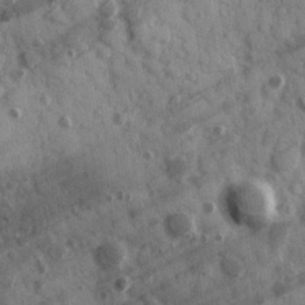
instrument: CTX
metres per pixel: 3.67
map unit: Hve
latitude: 24.8946
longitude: 147.0486
